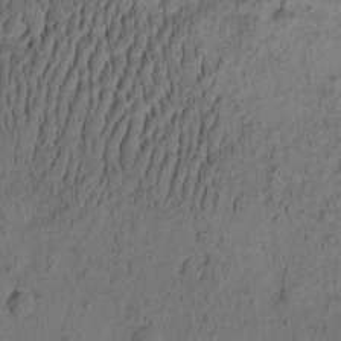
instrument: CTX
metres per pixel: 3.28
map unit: eHh
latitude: -1.6533
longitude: 16.8030
